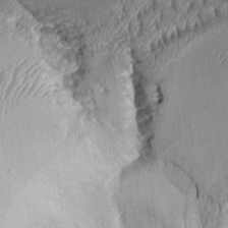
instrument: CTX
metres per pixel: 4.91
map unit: Aa
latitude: 9.3482
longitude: -128.9891
